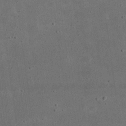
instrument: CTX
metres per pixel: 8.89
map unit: eHh
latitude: 24.3278
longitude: -68.4034
